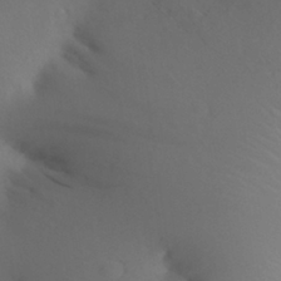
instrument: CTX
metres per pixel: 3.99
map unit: Aa
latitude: 26.9892
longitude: -147.6505
